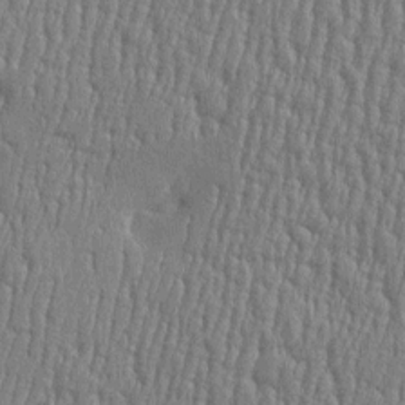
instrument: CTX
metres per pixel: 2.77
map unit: Htu
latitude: -5.7666
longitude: 175.7288
